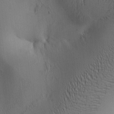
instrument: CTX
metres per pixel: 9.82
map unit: lAa
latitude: 6.2334
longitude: -114.3089
